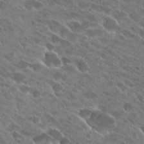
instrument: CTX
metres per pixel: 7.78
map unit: Hto
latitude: 26.9514
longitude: -42.2712
